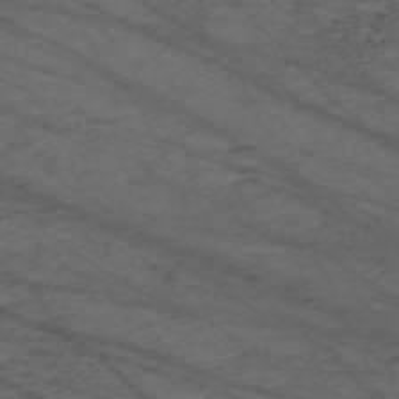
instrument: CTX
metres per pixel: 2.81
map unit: Nve
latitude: -59.6721
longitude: 61.6911
